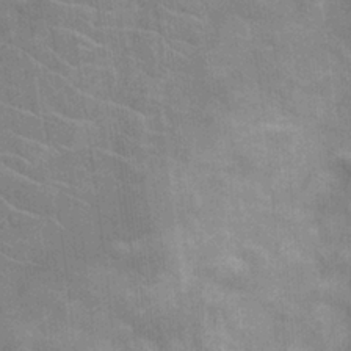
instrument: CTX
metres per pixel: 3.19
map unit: Nhu
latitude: -11.3888
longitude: -22.5735
